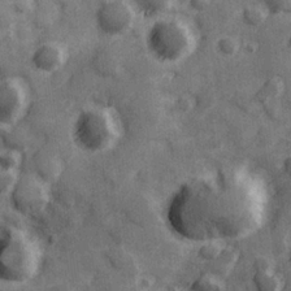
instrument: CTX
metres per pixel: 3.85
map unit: Hve
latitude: 25.4993
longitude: 147.1809
